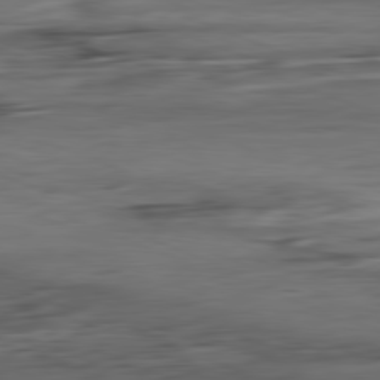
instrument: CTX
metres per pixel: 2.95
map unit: Ap
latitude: -81.6344
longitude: -79.8395
